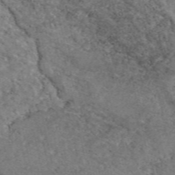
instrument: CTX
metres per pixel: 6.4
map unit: eAb
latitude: 49.1403
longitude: 112.5385
